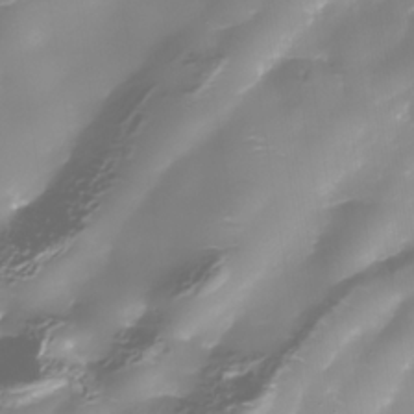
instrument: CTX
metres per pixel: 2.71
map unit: Nhe
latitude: -36.3495
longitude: -90.0255
